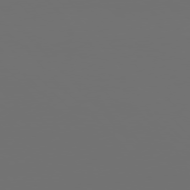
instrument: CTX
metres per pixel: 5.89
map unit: Hpe
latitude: 76.4412
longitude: -142.1956
